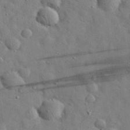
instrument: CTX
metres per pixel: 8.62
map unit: eHh
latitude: 30.8380
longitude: -71.7638
